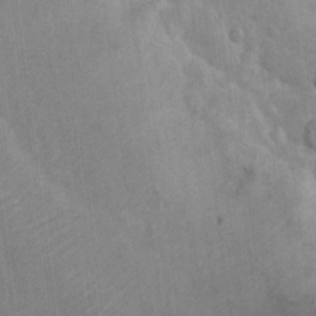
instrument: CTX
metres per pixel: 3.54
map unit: Nhu
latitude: 16.3278
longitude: -32.4790
